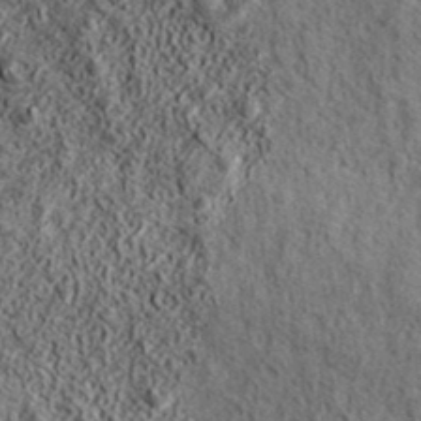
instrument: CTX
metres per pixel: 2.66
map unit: ANa
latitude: 38.9891
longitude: -91.3482
